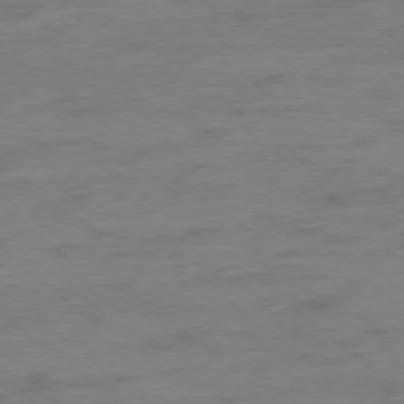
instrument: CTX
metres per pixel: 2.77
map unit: Hpe
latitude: -78.5573
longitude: -19.6505
